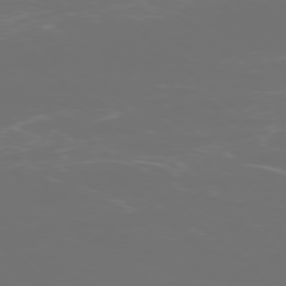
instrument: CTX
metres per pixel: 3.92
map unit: Ap
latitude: -77.2565
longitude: -80.8569
